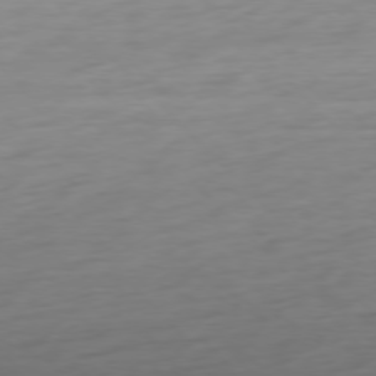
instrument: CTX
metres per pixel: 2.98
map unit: Ap
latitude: -76.9920
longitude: -78.8758
